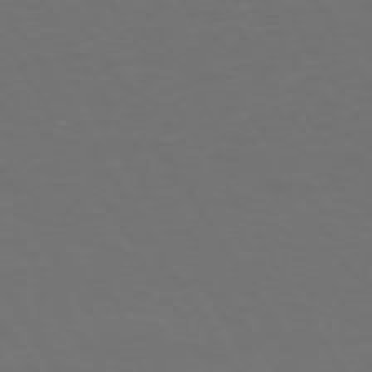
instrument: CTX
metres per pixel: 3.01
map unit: Hpe
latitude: 72.1767
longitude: -126.7624
